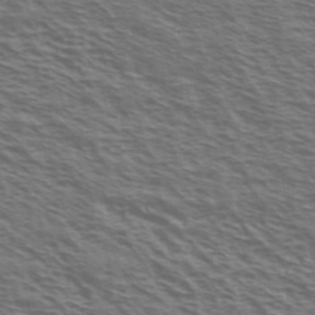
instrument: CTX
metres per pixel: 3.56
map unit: Ave
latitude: 38.2711
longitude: -109.5560
